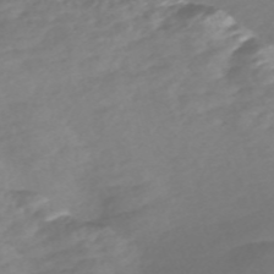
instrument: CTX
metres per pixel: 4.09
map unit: Nve
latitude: -57.8422
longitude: 57.2565
